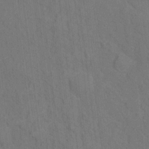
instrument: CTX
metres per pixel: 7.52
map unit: Hto
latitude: 14.8758
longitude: -36.0444
